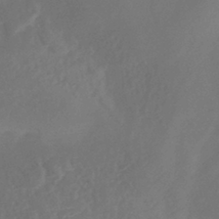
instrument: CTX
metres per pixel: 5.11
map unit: lHb
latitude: -39.6344
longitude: 74.8219
